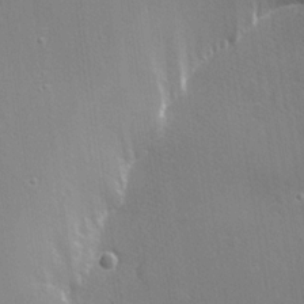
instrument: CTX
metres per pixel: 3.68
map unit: Nhu
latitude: 0.3089
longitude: -77.9717
